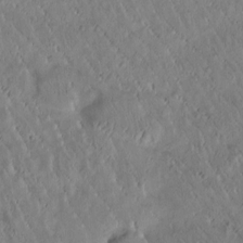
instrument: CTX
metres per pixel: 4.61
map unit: Htu
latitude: -0.8597
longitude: 171.7667
